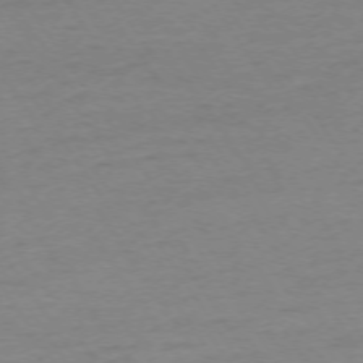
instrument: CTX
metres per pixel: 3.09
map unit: Ap
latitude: -74.6519
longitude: -85.9150
